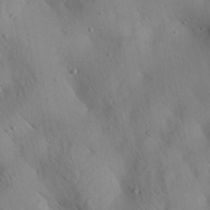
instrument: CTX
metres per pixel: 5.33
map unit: Aa
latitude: 25.0836
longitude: -143.1025
